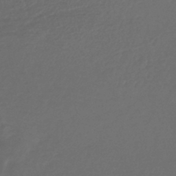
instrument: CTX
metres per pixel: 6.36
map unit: lHb
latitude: -42.8785
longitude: 74.5574
